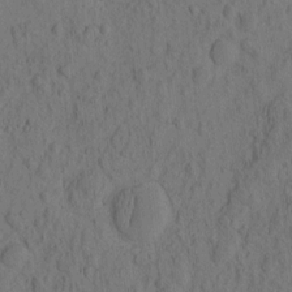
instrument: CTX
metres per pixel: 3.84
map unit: eHh
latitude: -2.3873
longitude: 17.3699
